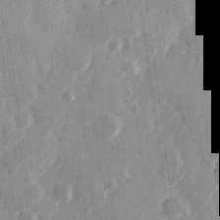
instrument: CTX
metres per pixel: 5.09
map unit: Hve
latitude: 26.0633
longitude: 147.2754
